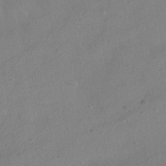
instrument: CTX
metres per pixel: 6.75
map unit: HNhu
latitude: -40.6329
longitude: 101.4832
